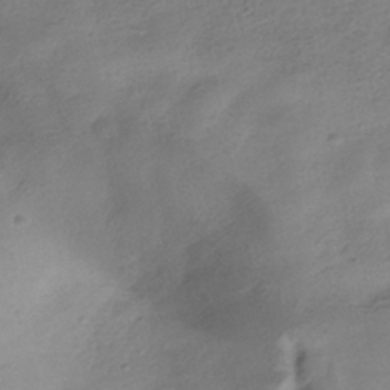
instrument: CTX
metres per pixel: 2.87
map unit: HNhu
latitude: -40.5763
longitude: 98.7652
